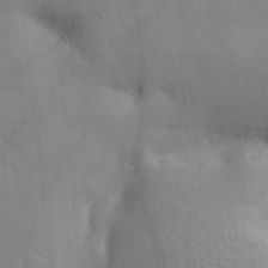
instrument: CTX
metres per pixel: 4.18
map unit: Nve
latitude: -8.2361
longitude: 173.8800
